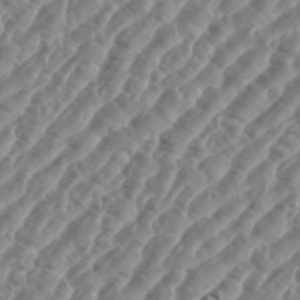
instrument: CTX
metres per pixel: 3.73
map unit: eHh
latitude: 36.6680
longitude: -135.0836
